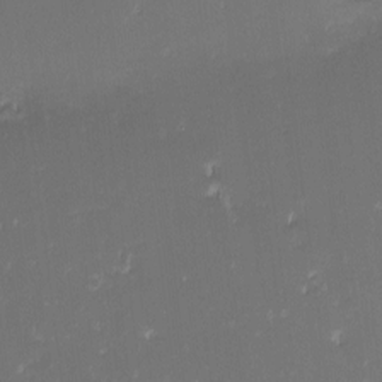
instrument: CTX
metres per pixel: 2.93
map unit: eHh
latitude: -2.5573
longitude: -85.8395
